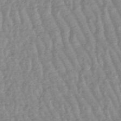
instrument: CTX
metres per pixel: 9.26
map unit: lHb
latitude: -48.3496
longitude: 79.5210
